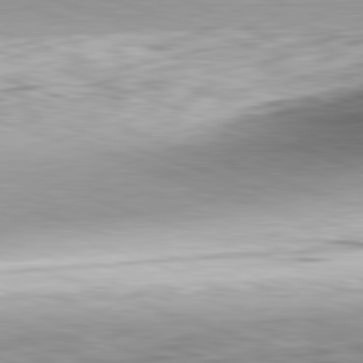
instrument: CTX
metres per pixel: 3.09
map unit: Hpe
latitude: -82.6329
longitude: 5.5210
